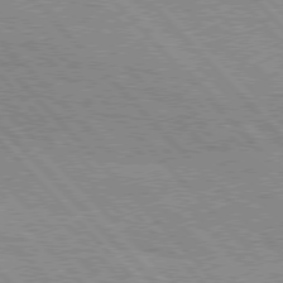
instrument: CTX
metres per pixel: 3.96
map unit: lApd
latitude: 76.5734
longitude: -73.1404
